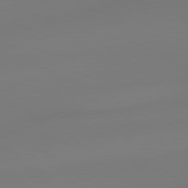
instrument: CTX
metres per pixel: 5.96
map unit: lApd
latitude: 79.0270
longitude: -143.3482
